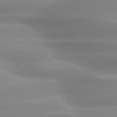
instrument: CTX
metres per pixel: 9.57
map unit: lApd
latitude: 79.6883
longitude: -120.8758
